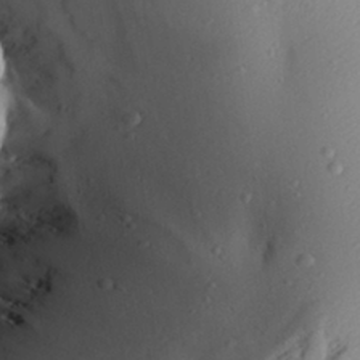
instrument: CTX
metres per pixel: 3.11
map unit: Aa
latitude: 30.0633
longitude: -134.2711
